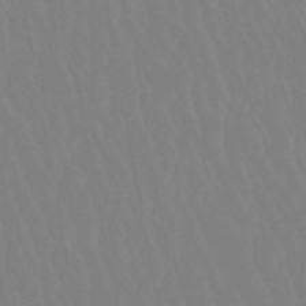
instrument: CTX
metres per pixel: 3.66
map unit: eHb
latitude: -50.7463
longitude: 74.0661
